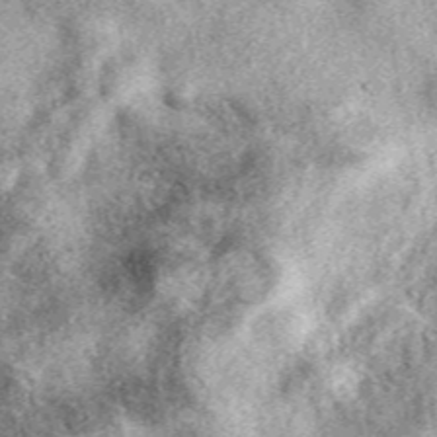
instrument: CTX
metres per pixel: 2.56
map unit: eAb
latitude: 39.4615
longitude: 109.8611
